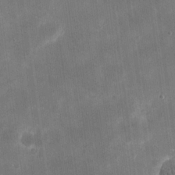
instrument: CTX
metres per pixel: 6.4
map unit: eHh
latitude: 20.3656
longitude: -67.8205
